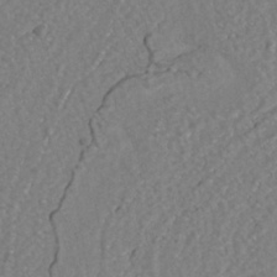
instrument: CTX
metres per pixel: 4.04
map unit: Nhe
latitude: -37.8800
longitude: -117.6127
